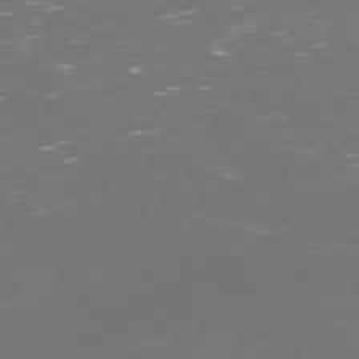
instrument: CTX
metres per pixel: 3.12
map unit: Hpe
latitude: 72.3468
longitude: -126.3656
